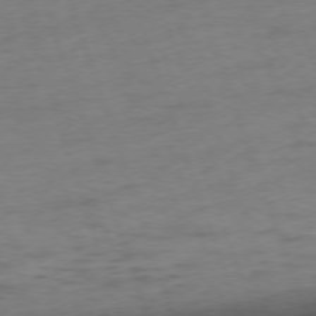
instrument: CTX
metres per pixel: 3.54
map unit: Ap
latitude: -76.1984
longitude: -72.8002
